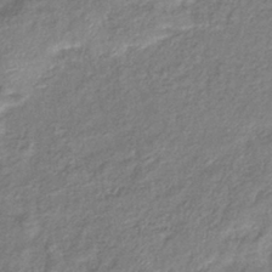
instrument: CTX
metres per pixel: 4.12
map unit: eHb
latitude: -39.1809
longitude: 78.1983
